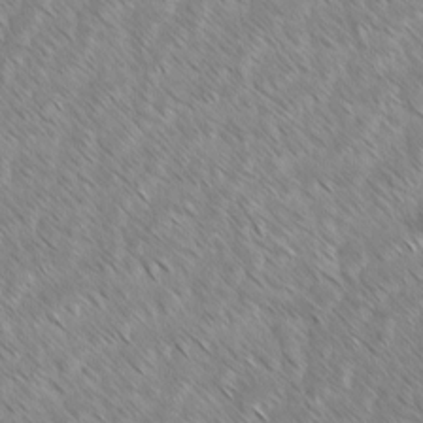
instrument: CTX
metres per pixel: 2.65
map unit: lAvf
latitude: -1.8234
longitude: -113.9528
